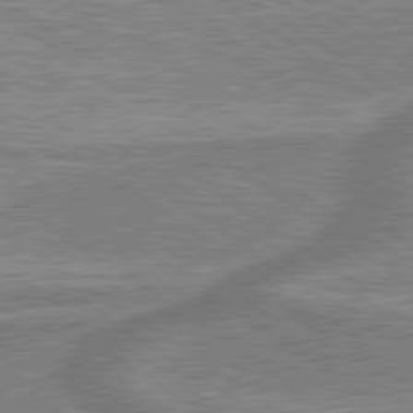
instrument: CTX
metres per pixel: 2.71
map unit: lApd
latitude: 79.6127
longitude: 175.5021
